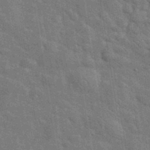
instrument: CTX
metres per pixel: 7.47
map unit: eHh
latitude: 36.9136
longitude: -65.7827
